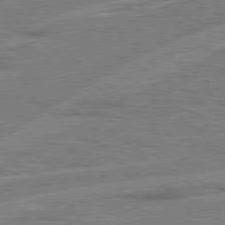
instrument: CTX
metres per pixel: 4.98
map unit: Hpe
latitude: 78.3090
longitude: -157.6504
